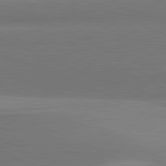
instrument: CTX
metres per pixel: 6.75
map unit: lApd
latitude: 81.9717
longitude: 153.4454
